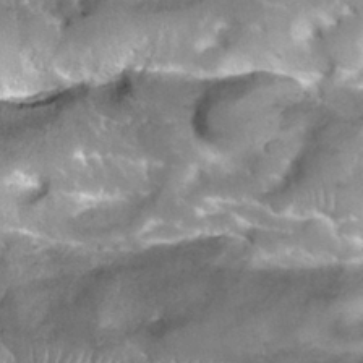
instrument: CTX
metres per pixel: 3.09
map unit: Nhu
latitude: 30.7436
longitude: -54.2144
